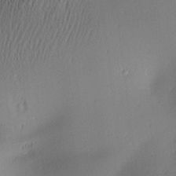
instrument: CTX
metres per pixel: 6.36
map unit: lAa
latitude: 1.9150
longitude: -115.9339
